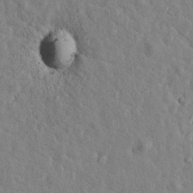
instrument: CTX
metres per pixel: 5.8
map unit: Htu
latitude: 1.6316
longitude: -179.1970
